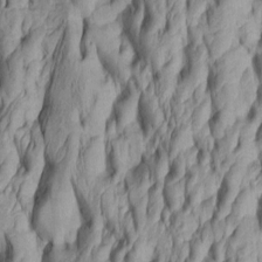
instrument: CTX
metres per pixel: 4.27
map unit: Htu
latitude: -5.7099
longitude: 151.7099
